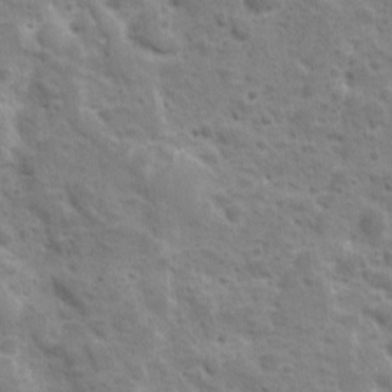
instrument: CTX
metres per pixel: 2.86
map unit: Ave
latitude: 10.4223
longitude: -104.7247
